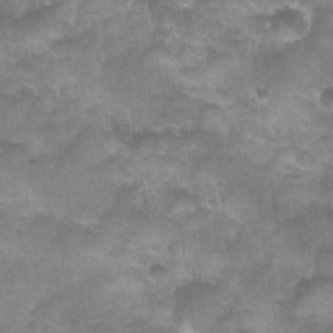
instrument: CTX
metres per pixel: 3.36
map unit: Nhu
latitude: 27.8206
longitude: -55.2537
